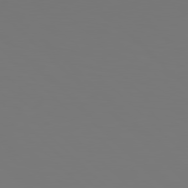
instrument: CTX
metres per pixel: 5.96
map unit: Hpe
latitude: 78.9514
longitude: -166.8380
